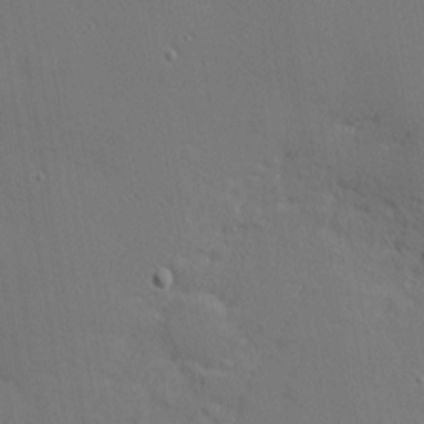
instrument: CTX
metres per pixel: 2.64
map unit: Nhu
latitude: 1.2726
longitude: -76.8002
